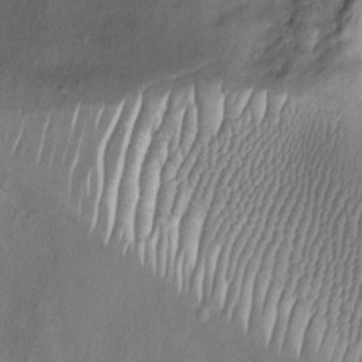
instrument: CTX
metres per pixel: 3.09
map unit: Ht
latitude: -4.0283
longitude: -14.8758
